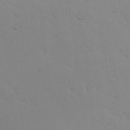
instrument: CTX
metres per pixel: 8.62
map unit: Nhu
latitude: 24.0633
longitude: -71.4426
